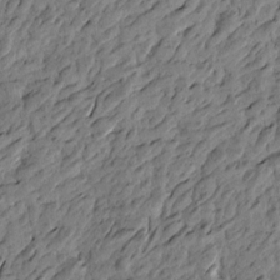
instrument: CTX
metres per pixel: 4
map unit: Htu
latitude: -3.3698
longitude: 179.7666
